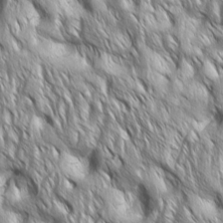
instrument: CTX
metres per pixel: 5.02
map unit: Aa
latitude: 8.2334
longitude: -132.2334
